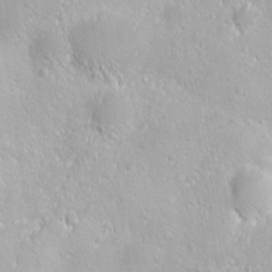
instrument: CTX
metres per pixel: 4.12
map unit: Ave
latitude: -10.8030
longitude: -120.9703
